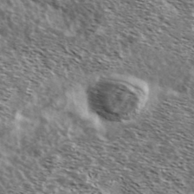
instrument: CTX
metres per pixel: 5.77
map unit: Ave
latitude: 38.0822
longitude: -108.6490
